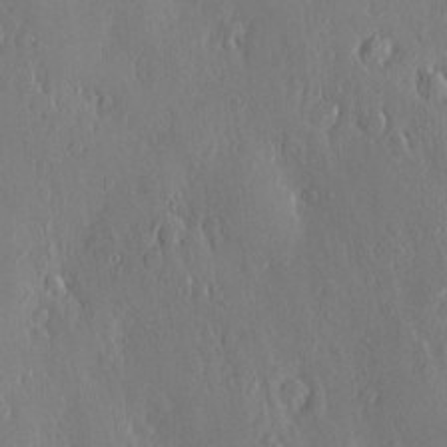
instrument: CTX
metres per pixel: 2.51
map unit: Nve
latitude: -7.6344
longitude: 173.4076
